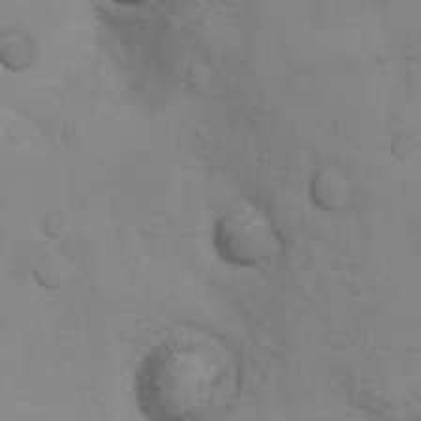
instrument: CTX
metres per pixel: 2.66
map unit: Hto
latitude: 11.6505
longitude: -35.7638
